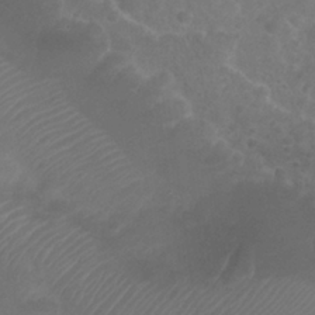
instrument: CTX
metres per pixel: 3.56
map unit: Nhu
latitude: 25.8772
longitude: -52.4979
